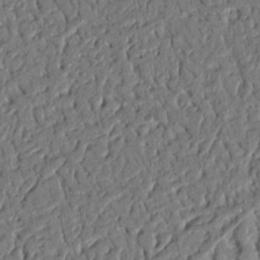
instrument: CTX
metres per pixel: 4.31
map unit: Nhu
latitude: 20.1767
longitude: -78.0255
